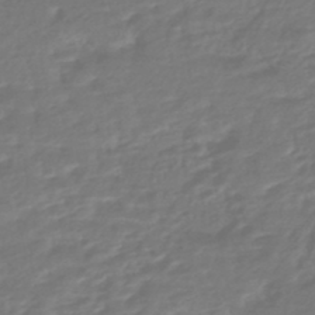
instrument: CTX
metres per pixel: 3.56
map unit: HNhu
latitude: -46.8408
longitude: 96.6141
